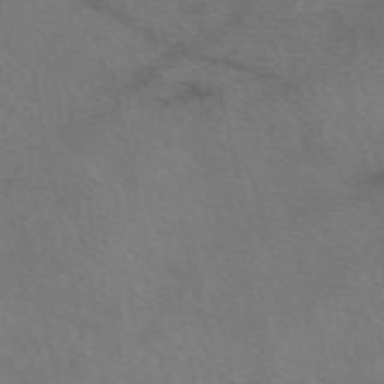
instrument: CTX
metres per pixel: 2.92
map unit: eAb
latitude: 50.3656
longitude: 110.8408
